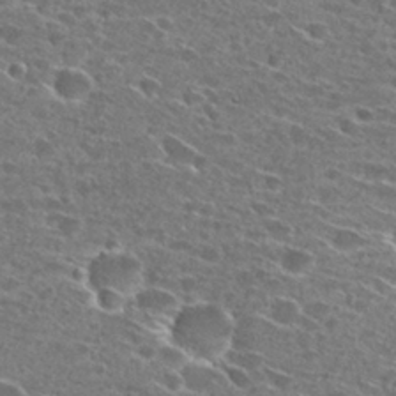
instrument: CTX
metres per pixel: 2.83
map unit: Hto
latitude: 27.7072
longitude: -46.2145
